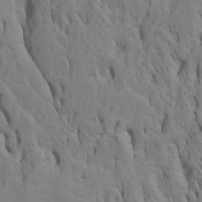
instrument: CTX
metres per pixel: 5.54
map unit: Htu
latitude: -6.9730
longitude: 144.8030
